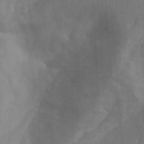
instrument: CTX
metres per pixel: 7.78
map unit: Htu
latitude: -1.3699
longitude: -76.7246
